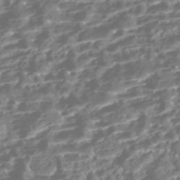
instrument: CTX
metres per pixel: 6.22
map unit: Nhe
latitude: -46.0661
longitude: 151.8611
